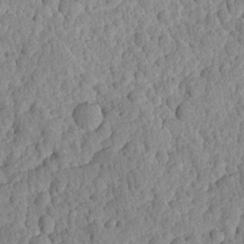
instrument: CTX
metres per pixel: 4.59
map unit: Ave
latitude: -8.5007
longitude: -116.6302
